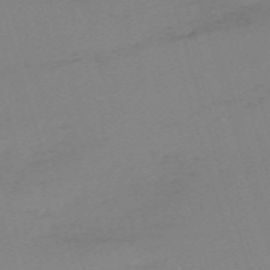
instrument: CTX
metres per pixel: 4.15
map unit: eHh
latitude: -62.1228
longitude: 50.9731
